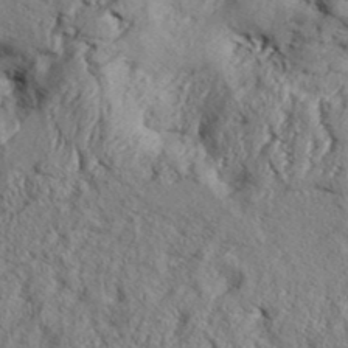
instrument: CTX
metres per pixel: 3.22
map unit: Aa
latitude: 33.0270
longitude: -136.5924
